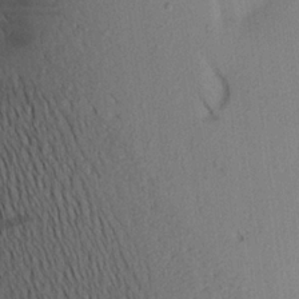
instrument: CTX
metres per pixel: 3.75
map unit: Aa
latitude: 21.1403
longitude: -146.8002
